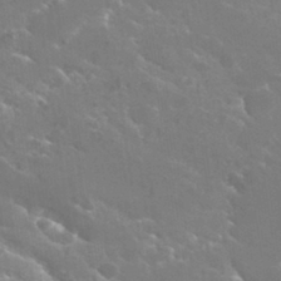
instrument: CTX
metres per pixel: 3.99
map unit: Hto
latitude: 30.1011
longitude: -43.9150
